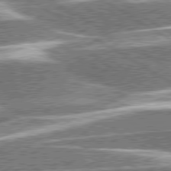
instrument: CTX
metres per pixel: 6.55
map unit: lApd
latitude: 79.7072
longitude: -96.2522
